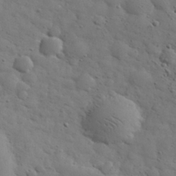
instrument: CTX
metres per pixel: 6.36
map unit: eHh
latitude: 30.8002
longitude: -69.0837
